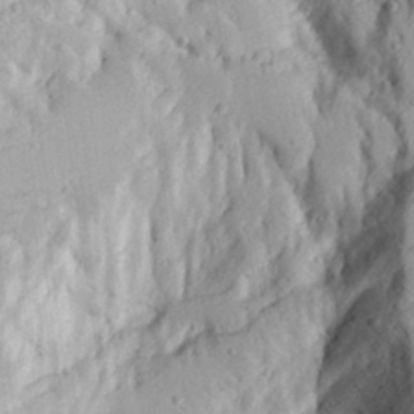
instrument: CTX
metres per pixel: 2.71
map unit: Aa
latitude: 17.0270
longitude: -124.5923
